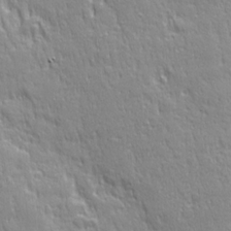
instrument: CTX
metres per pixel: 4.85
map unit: Ave
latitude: 22.1578
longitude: -135.4993
